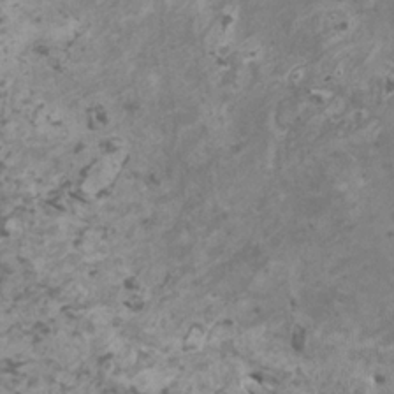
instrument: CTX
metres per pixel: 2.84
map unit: HNhu
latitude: -1.2943
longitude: 2.5006
